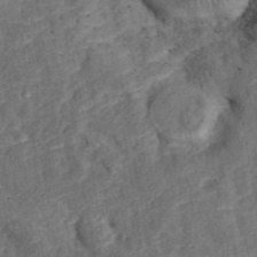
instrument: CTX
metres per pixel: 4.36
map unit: ANa
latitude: 40.1388
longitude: 18.2739
